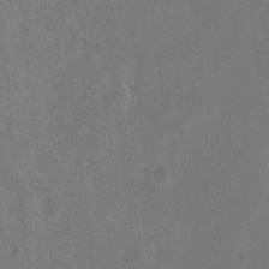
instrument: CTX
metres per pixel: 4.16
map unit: Hto
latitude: 8.6680
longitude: -34.7057
